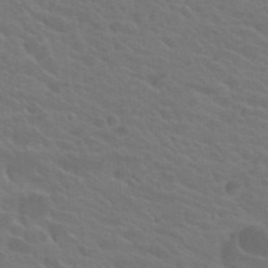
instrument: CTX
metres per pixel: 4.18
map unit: Hto
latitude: 23.8205
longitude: -36.6113
